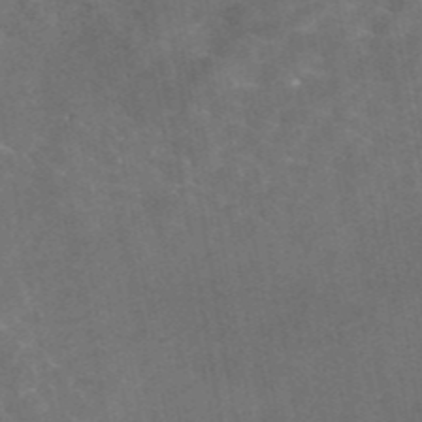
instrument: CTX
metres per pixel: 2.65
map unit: eAb
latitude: 45.4237
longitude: 123.8801
